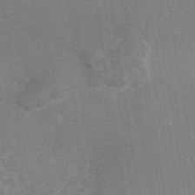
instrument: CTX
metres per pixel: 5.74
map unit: eAb
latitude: 46.4034
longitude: 111.3887
